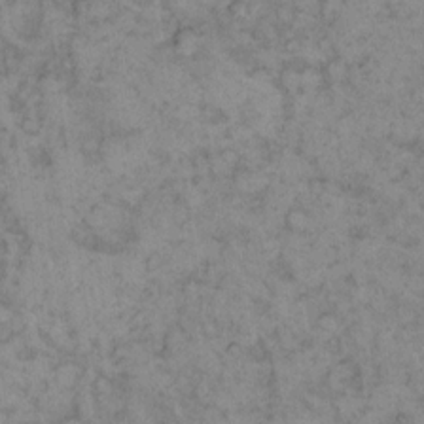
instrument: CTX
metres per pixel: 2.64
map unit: eHh
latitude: 13.4238
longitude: -64.0255
